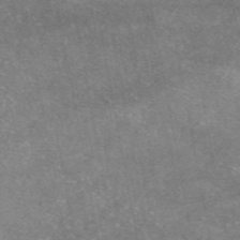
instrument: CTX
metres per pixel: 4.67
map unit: eAb
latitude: 47.3482
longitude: 125.4265
